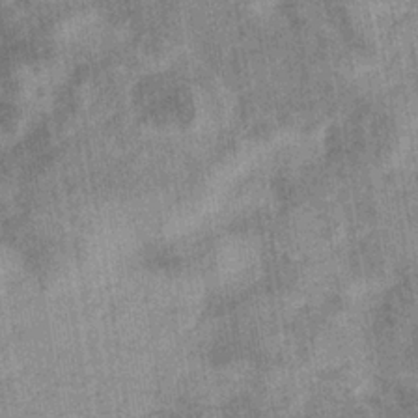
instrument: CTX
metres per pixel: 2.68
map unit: eHb
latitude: -35.5399
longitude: 76.8786
